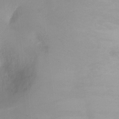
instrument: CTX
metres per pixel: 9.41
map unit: Ht
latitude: -17.2754
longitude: -45.3859
